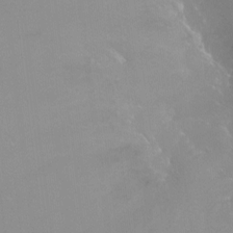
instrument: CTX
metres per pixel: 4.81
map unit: Ht
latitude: -11.7667
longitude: -45.6883
